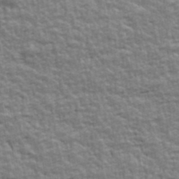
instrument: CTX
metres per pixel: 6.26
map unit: Ave
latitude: 42.4790
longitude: -112.5735
